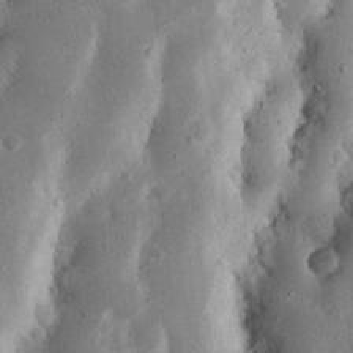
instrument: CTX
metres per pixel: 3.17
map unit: Nhu
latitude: 17.2537
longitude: -74.5924
